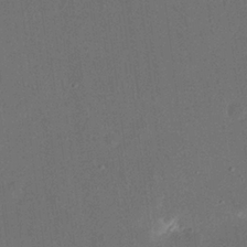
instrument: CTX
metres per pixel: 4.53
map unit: eHh
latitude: 19.0269
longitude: -68.9325
